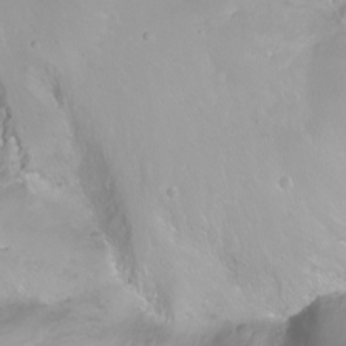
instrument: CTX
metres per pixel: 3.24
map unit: Nhu
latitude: -11.5588
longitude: -64.6301
